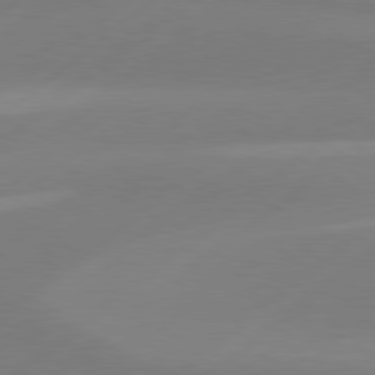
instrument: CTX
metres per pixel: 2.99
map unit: Hpe
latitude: 78.7624
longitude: -131.7639
